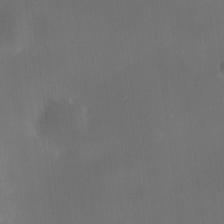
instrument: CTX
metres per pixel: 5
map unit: HNhu
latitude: 9.1781
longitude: 13.5210
